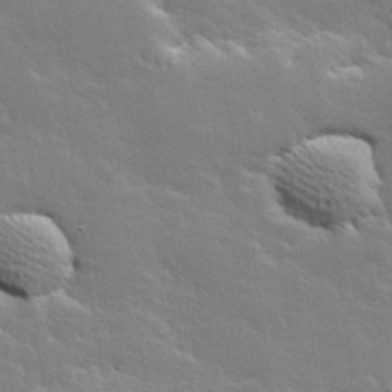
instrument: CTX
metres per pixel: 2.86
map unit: lHvf
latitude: 25.7638
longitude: 143.6910
